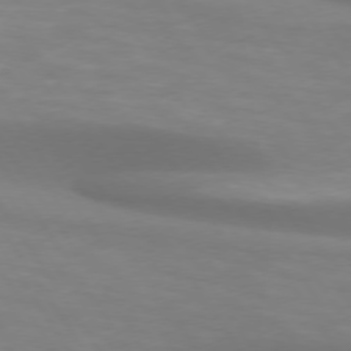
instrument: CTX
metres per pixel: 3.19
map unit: lApd
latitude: 74.1578
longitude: -50.8191
